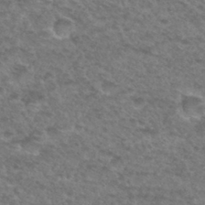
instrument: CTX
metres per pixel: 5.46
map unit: Hto
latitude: 32.8758
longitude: -49.1970
